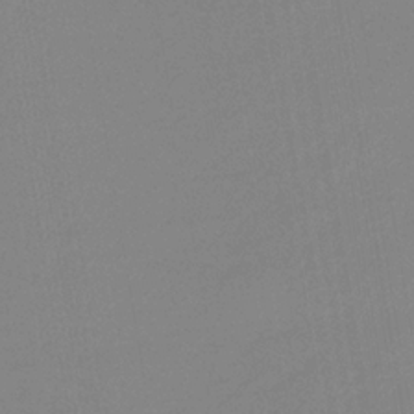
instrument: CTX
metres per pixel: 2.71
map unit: lHb
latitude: -33.3510
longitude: 67.3699
